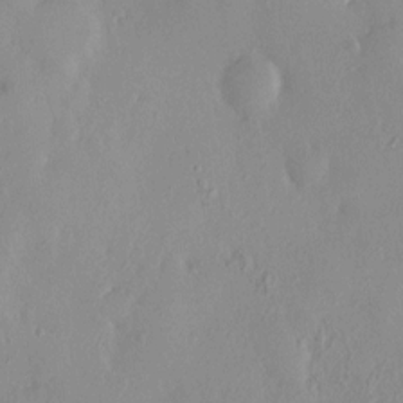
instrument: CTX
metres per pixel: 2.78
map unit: HNhu
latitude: 4.9325
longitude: -2.2522
